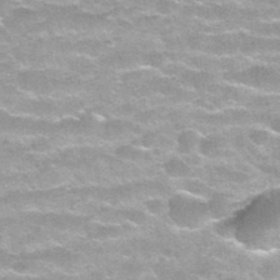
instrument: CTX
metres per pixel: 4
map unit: Hto
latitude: 35.5749
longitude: -52.8947
